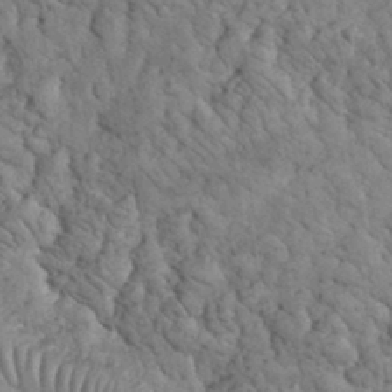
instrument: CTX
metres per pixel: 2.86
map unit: eHh
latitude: 32.9514
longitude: -66.3656
